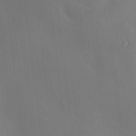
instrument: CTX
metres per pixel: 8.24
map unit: Hve
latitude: -9.3321
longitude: 175.7477
